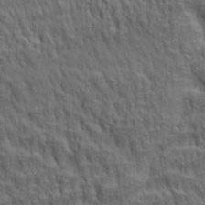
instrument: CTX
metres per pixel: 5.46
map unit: lAa
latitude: 3.9528
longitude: -115.3670
